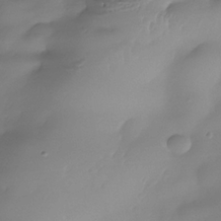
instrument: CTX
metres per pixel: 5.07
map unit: Nhe
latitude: -37.4454
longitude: -118.3467
